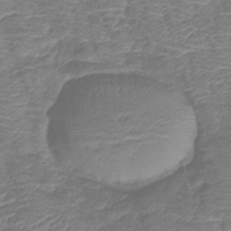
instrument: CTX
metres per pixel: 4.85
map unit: lHb
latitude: -42.2739
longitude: 79.0108
